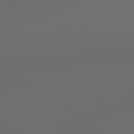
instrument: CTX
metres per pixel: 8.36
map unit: Hpe
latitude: 78.5546
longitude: 176.6519
